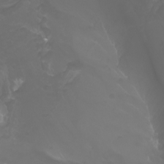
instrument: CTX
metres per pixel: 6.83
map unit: Nhu
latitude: -8.1606
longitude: -93.8961
